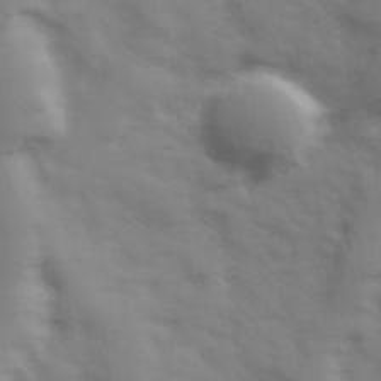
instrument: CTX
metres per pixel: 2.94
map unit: Hve
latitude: 32.8191
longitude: 150.3117
